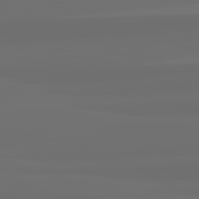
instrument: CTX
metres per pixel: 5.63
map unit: lApd
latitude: 82.8002
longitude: 162.9919
